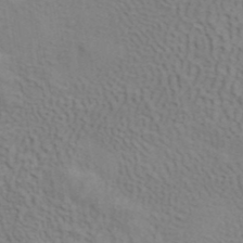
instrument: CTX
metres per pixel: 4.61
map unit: ANa
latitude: 39.9528
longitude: 28.5007
